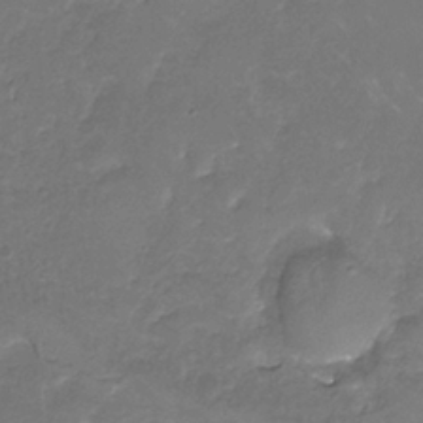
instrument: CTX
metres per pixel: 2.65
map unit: Nhu
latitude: -13.3888
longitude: -69.8961
